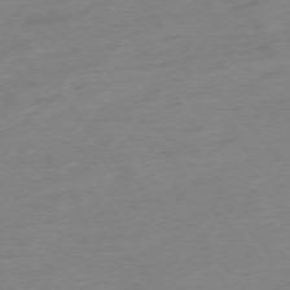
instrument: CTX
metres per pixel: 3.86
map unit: Hpe
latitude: -75.8801
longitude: -11.7639
